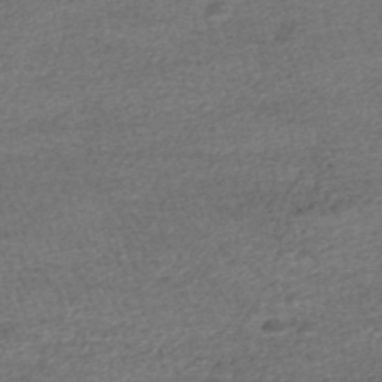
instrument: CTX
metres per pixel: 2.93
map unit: HNhu
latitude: -48.0850
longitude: 102.8597
